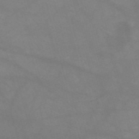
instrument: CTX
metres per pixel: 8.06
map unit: HNb
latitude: -54.7463
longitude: -40.5167
